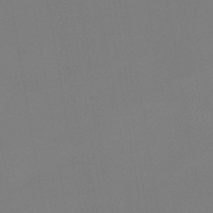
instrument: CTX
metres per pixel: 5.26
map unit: lHb
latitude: -48.1228
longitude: 67.6344
